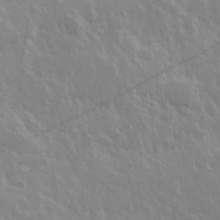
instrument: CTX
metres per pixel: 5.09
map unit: Hve
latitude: 24.7813
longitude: 145.4077
